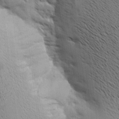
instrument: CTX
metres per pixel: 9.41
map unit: Aa
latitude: 8.8758
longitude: -142.2523
